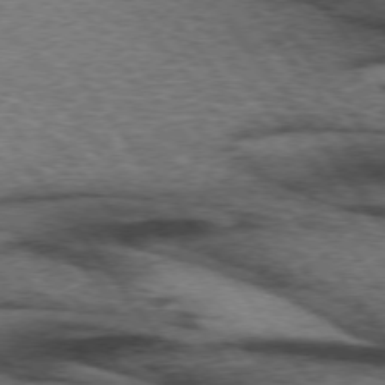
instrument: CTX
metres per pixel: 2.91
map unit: lApd
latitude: 73.2915
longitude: -76.4412
